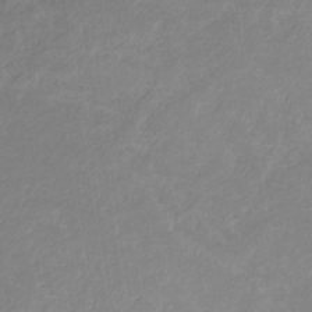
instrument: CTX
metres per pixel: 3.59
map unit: eHb
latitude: -31.9745
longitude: 68.7085
